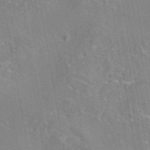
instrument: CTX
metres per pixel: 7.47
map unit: eAb
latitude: 45.5371
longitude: 109.0864
